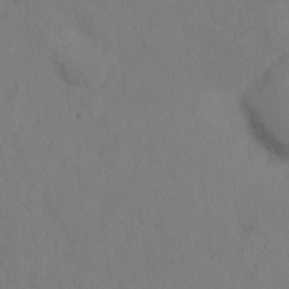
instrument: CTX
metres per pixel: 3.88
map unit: Hto
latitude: 12.1956
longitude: -37.0459
